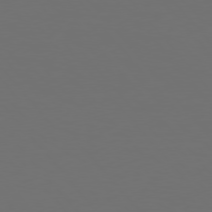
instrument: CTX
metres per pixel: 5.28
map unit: Hpe
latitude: 76.5356
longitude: -169.4805
